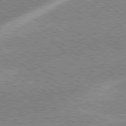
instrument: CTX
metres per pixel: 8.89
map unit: Hpe
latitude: 78.9703
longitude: -169.3104
